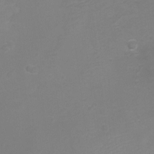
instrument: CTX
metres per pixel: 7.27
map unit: Ht
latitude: -7.3509
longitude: -20.9892
